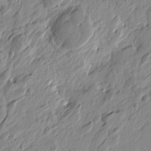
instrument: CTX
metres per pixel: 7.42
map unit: Htu
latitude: -4.1983
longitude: -179.6883
